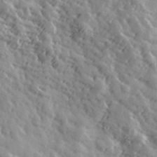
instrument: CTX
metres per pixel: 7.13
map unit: Hve
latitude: 32.3845
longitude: 150.0283
